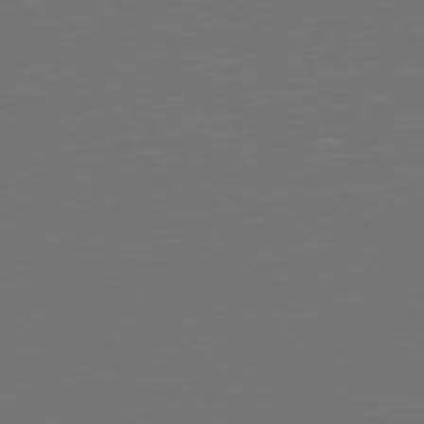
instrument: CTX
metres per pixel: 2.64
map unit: Hpe
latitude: 74.7435
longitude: -124.5545
